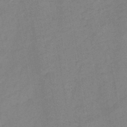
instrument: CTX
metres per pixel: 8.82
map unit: HNb
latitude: -46.4629
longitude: -38.2145
